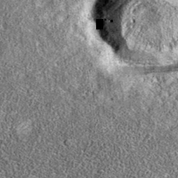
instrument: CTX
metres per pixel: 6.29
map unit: eAb
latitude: 36.9136
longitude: 106.5951
